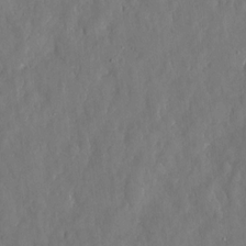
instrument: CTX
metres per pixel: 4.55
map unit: eHh
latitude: 13.7450
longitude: -72.3279
